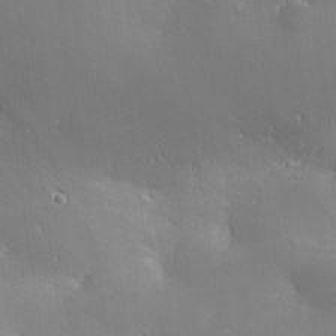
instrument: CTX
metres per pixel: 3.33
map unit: lHvf
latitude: 25.8016
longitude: 141.1242
